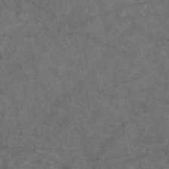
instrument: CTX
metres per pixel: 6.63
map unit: eAb
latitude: 47.6694
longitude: 110.0661
